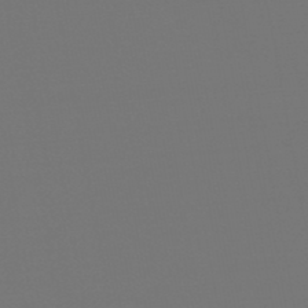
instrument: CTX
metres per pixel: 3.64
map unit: lHb
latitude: -47.8044
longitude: 65.2943
